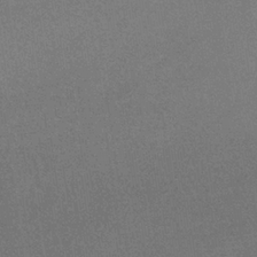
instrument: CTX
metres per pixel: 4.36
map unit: eHb
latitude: -33.2376
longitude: 67.9178
